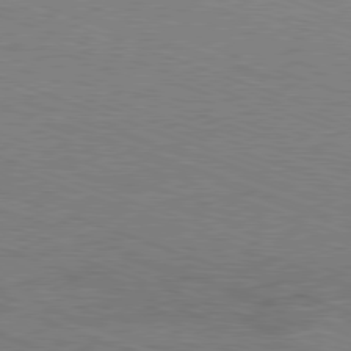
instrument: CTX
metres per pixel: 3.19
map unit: Ap
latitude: -81.3510
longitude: -73.1781
